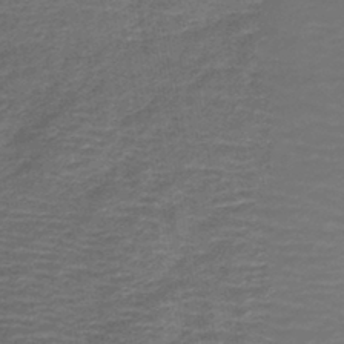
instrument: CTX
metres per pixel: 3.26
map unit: lHb
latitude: -43.1242
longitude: 81.1242
